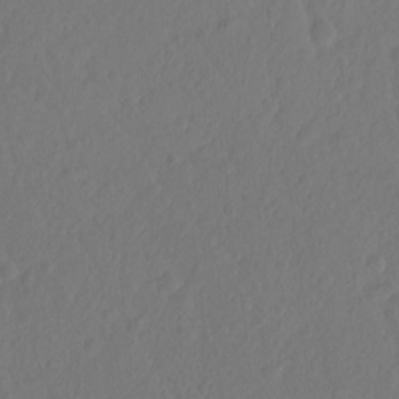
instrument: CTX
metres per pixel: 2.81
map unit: Hto
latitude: -7.9745
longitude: -40.1199
